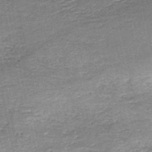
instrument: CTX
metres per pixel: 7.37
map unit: HNb
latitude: -51.2187
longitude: -49.4993
